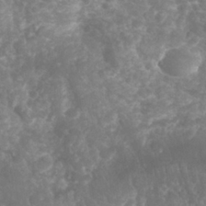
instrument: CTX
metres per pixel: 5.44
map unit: Nhu
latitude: 26.4412
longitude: -63.3482
